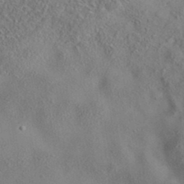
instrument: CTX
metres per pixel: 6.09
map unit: eAb
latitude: 35.8016
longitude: 109.7855
